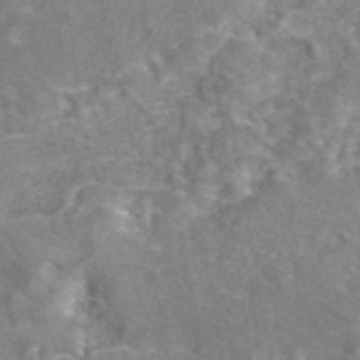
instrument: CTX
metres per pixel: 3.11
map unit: eAb
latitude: 44.5734
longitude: 106.8975
